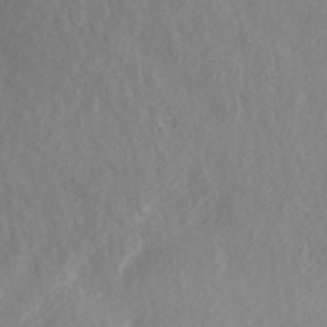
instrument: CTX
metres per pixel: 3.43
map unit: ANa
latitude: 40.0444
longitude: 28.0094
